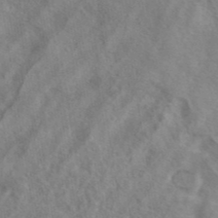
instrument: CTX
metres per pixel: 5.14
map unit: eAb
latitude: 41.2348
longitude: 104.5384
